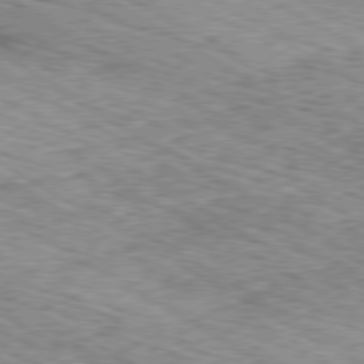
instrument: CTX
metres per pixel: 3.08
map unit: Ap
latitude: -80.4440
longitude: -49.2159
